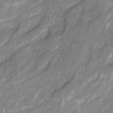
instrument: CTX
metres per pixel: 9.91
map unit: Ave
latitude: 16.3656
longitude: -135.0269
